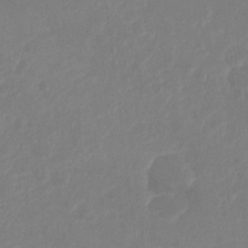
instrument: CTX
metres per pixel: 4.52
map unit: Hto
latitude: -8.6707
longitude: -43.6316
